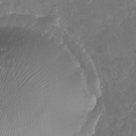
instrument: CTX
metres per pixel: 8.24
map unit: Nhu
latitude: -29.4266
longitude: -70.4412
